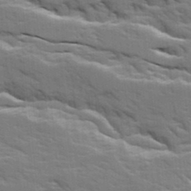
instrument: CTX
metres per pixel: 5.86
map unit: Ave
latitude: 17.6505
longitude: -129.8394
